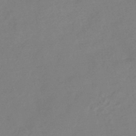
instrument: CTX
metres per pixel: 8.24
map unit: HNhu
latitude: -44.6141
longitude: 91.5399
